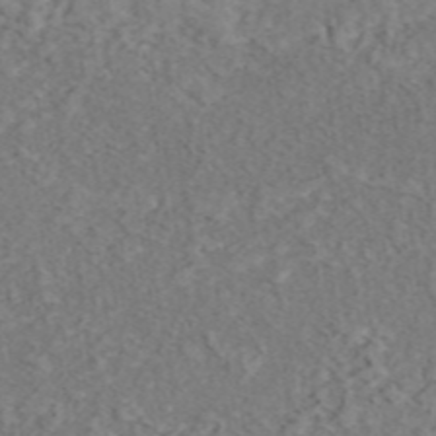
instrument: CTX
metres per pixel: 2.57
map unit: eAb
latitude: 46.1389
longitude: 127.2187
